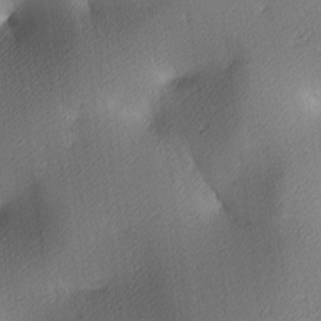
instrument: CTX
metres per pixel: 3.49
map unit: lAa
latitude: 3.7638
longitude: -116.4601
